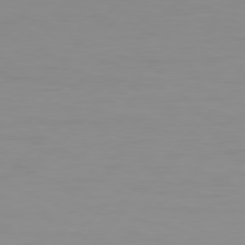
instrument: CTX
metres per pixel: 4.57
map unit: Hpe
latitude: 77.6127
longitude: -123.4048
